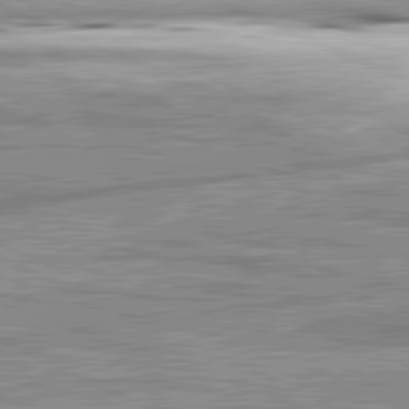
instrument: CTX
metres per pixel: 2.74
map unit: lApd
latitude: 81.7639
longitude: -167.2159
